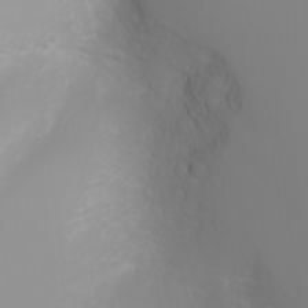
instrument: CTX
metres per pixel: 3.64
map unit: Nhu
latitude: -4.9730
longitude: -73.4616
